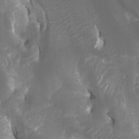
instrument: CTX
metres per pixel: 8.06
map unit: Htu
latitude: -6.8408
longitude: -49.3293
